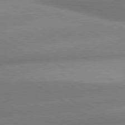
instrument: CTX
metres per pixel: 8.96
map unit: lApd
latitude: 80.1578
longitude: -155.1025
